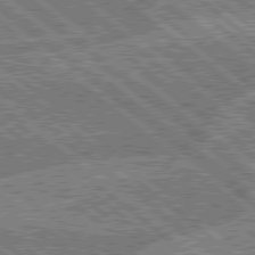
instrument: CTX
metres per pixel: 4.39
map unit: Hpe
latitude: 78.7624
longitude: -159.9906
